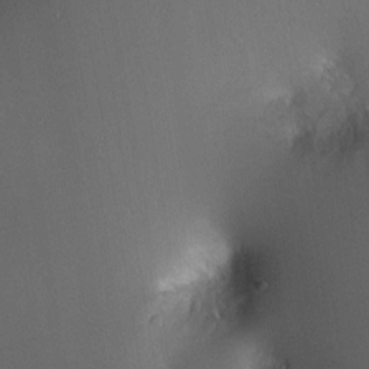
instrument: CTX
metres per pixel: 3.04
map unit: HNhu
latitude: 4.1011
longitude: 5.3698
